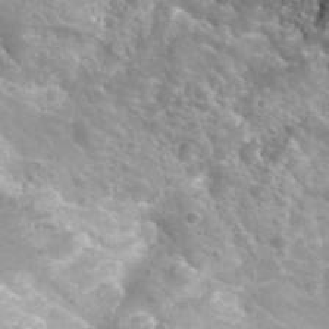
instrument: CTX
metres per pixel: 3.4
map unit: Hto
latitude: 33.8394
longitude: -40.2522
